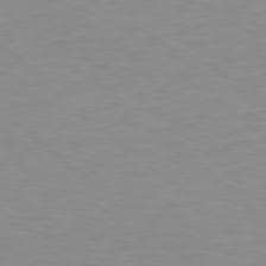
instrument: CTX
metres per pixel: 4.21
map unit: Hpe
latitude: 78.3468
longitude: -168.8947
